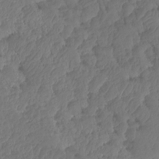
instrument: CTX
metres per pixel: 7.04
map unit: HNhu
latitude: -24.6140
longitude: 50.3306
